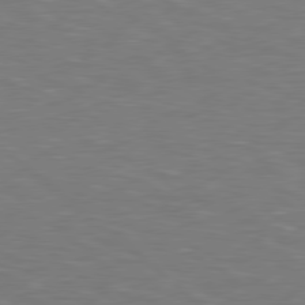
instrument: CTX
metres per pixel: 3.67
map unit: lApd
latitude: 78.9136
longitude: -177.8772
